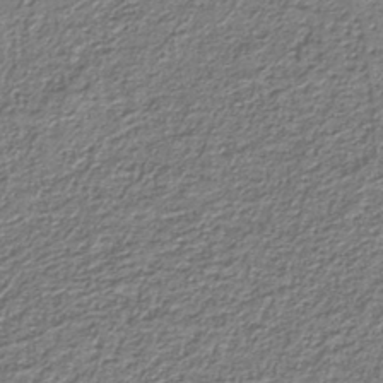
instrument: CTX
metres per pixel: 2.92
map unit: eAb
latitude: -39.4077
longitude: 51.7666
